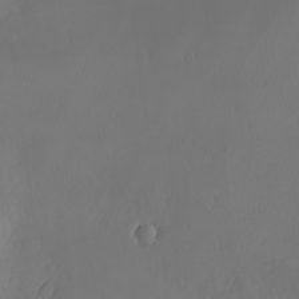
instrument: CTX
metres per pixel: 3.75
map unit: eHh
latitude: -7.8044
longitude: -69.7260
